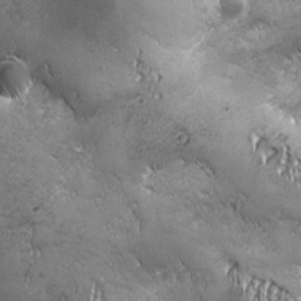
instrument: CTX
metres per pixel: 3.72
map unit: Ave
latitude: -7.5021
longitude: -121.5749
